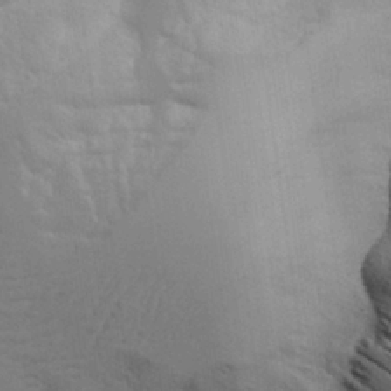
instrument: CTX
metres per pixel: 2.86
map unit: Aa
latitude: 26.0822
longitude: -129.8583
